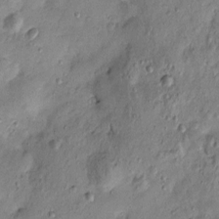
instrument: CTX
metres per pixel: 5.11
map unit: Htu
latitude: -3.4265
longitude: 156.3873
